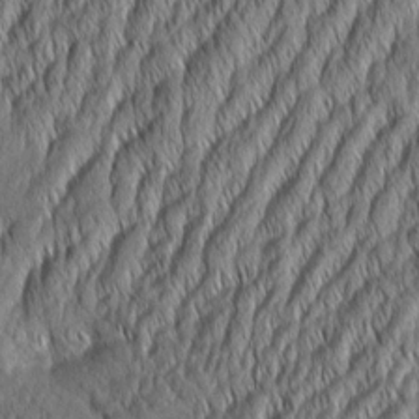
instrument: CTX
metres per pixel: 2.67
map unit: Aa
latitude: 7.6694
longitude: -130.7436
